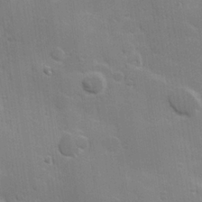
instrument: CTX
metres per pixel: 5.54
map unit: Hve
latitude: 23.5182
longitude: 147.1242
